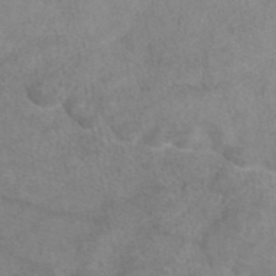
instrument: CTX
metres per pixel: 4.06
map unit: eAb
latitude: 44.4790
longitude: 108.4251
